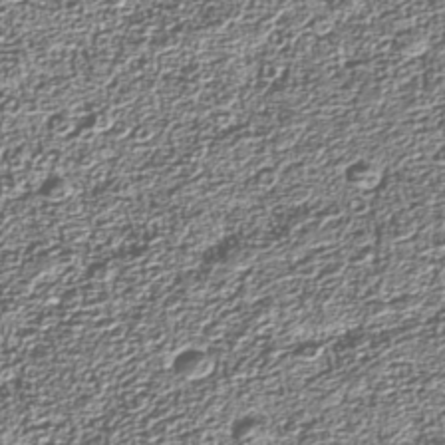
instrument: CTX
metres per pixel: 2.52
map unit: Nhu
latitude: -39.3699
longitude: -83.8205
